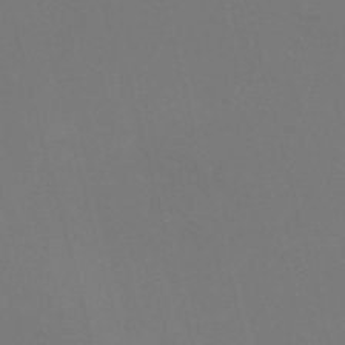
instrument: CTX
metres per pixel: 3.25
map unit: Nve
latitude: -57.9178
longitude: 52.0094
